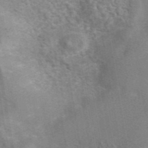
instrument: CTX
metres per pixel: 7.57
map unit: eAb
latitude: 42.9136
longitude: 106.7841
